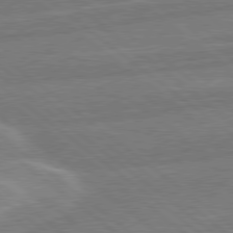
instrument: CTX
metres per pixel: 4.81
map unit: Hpe
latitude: 78.5357
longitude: -153.6505
